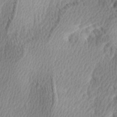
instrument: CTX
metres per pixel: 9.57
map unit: lAa
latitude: -4.4251
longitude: -121.4994
